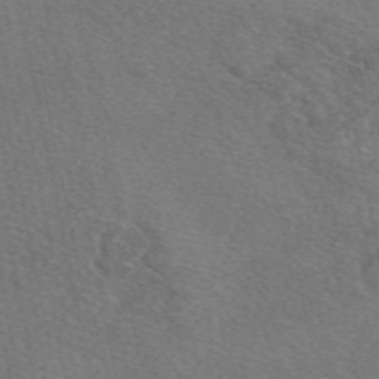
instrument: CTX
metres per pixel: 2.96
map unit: eAb
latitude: 50.7813
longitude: 110.4251
